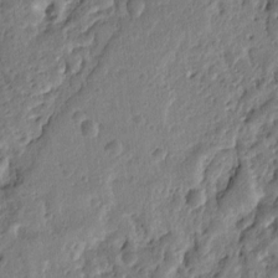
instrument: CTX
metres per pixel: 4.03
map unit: Ht
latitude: 9.3671
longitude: -77.8394
